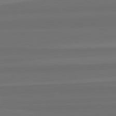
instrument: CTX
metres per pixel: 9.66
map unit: lApd
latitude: 82.9135
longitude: 160.8786
